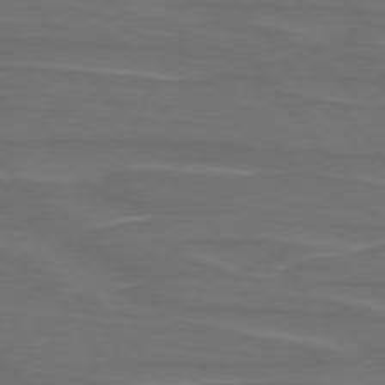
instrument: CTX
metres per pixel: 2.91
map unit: lApd
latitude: 75.1970
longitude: -79.8584
